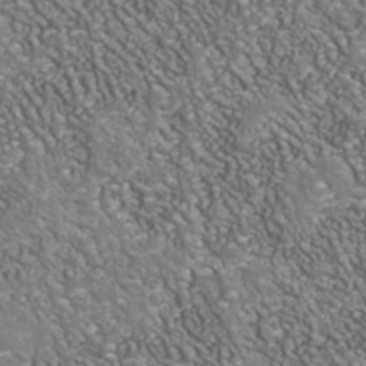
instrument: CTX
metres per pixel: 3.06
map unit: Nhu
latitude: -37.9556
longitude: -80.4223
